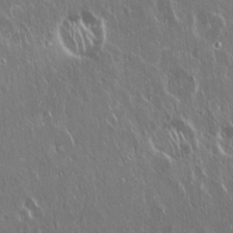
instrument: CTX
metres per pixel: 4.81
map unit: Hto
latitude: 18.4601
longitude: -57.2725
